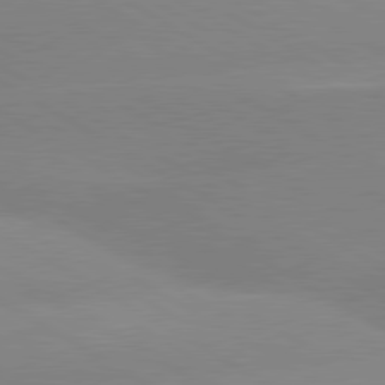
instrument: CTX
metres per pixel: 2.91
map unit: lApd
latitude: 80.1578
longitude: -152.8947
